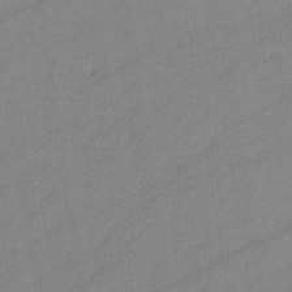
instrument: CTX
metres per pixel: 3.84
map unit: eHb
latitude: -37.9367
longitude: 78.1794
